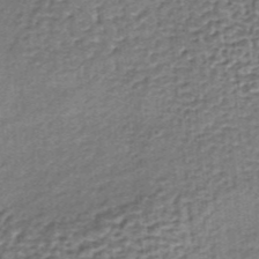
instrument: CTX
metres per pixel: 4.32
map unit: lHb
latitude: -36.0472
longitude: 60.2739
